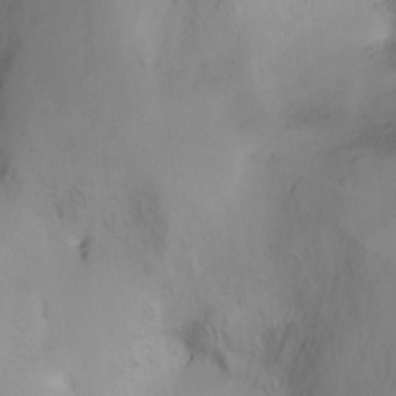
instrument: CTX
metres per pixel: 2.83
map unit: Ht
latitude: 1.8961
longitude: -36.8191
